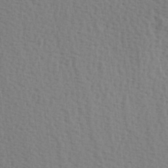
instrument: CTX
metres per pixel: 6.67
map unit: Hve
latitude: 2.2144
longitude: -124.9135
